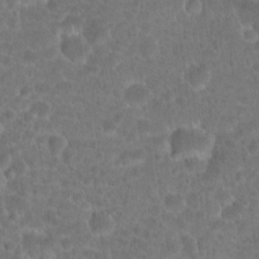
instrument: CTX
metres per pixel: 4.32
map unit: Hto
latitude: 18.5734
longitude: -40.5923
